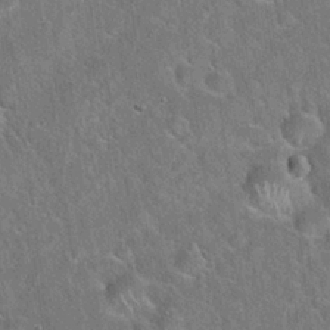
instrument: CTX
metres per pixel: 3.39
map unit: Hto
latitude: 21.5938
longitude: -51.8016
